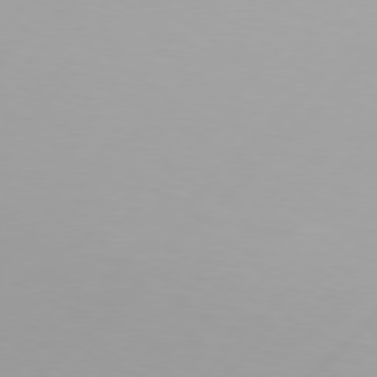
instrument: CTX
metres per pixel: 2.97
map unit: Hpe
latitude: 77.3670
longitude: -138.7435
